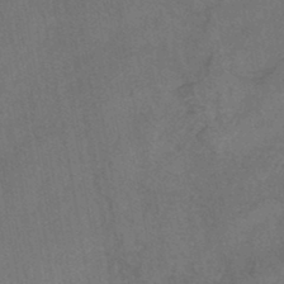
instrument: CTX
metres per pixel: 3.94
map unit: HNb
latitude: -45.1431
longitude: -37.5560
